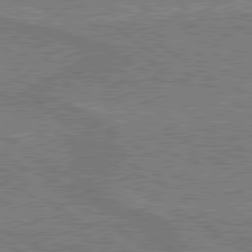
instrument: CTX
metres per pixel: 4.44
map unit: lApd
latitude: 79.6505
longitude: 169.8233
